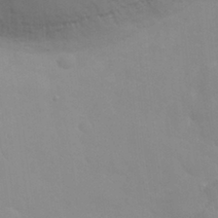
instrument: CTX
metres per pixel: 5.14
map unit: Nhu
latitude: 27.5938
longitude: -54.2144
